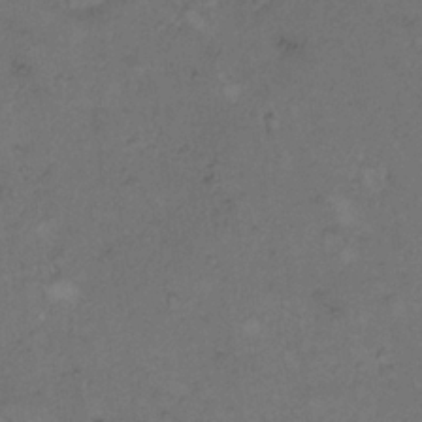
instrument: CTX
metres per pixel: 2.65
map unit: Hto
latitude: 9.1970
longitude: -60.1578
